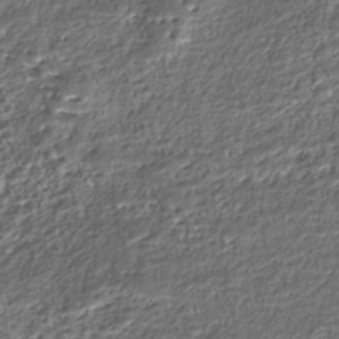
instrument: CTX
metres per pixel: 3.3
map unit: Nhe
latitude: -45.8045
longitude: 152.4062
